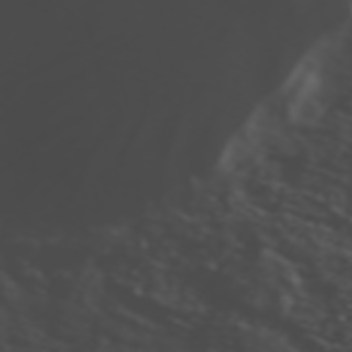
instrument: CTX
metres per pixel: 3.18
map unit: ANa
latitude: 46.1578
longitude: 49.1998
